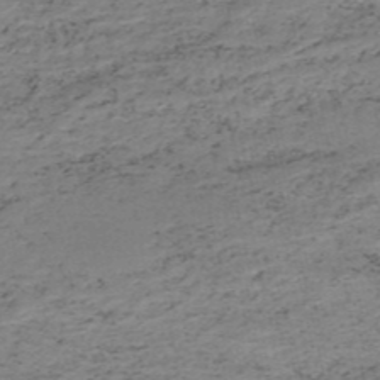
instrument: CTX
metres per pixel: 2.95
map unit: HNb
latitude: -51.9367
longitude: -53.1214
